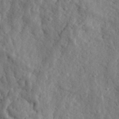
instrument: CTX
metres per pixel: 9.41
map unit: eHh
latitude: 33.9339
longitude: -78.1200
